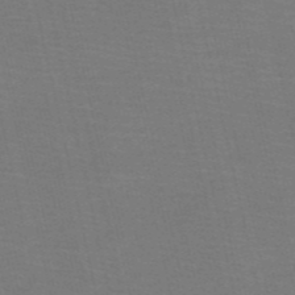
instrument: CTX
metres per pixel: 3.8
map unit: HNb
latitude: -53.4454
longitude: -46.0444
